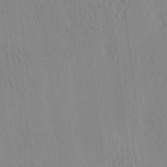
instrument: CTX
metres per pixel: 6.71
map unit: eHh
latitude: -4.0661
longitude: 14.7464
